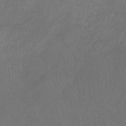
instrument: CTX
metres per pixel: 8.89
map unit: lHb
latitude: -38.5385
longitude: 73.8044
